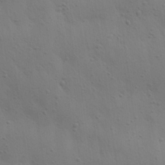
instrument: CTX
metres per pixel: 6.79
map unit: Aa
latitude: 25.7827
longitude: -142.6302
